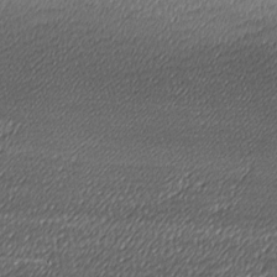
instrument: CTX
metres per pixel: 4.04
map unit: lAa
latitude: -10.6708
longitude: -126.3656
